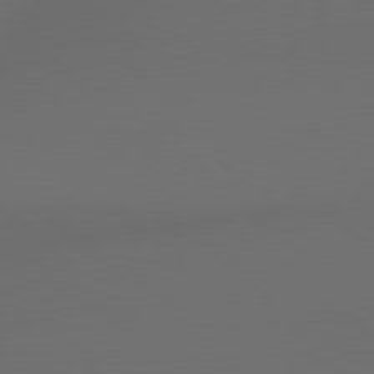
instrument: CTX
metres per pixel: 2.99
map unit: lApd
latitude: 79.2348
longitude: -172.5734
